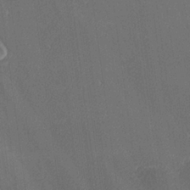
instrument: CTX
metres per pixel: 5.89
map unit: lHvf
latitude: 26.3656
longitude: 141.6344
